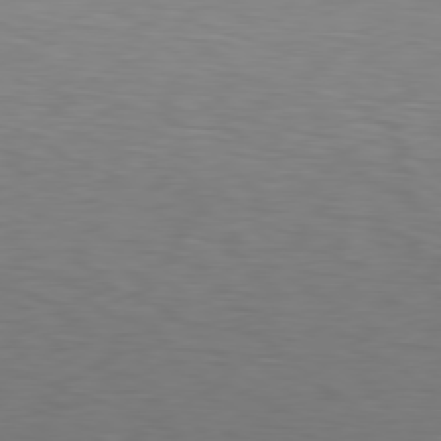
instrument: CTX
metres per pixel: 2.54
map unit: Hpe
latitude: 78.1389
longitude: -149.1592
